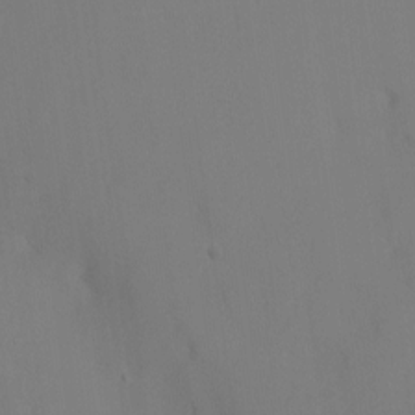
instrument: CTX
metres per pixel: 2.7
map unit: Nhu
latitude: -15.5777
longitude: -57.7449
